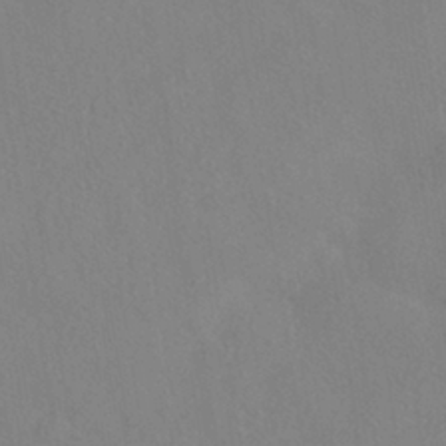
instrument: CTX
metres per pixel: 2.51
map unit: HNhu
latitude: -40.3495
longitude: 100.9541
